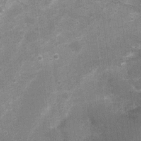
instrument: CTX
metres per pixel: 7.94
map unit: Nhu
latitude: 2.4034
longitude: -17.8583
